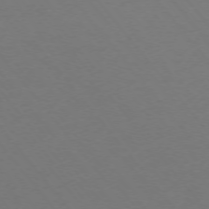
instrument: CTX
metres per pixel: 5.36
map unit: Ap
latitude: -75.6533
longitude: -64.3845
